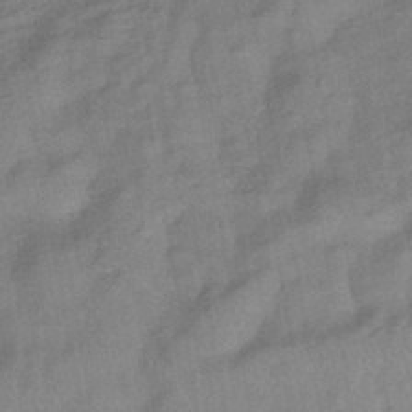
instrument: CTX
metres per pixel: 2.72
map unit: eHb
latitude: -43.4265
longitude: 84.2550
